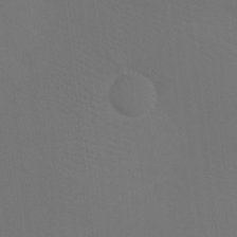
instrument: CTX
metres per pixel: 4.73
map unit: Htu
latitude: -13.1053
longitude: -47.9528
